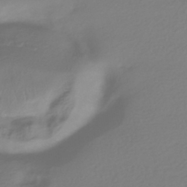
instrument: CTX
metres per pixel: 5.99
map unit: HNhu
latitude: -42.0283
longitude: 96.9353
